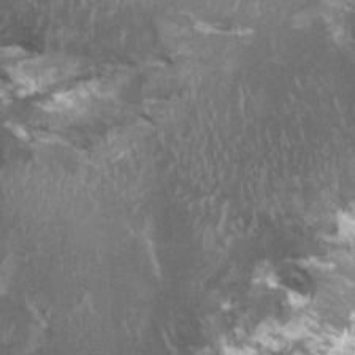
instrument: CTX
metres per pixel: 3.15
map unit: HNhu
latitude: 2.8569
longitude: 3.5210
